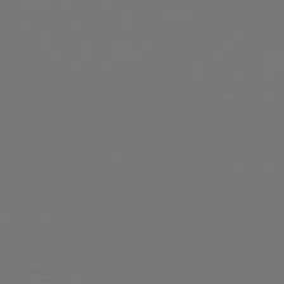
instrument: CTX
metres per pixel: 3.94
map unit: Hpe
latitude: 76.9702
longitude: -130.3846
